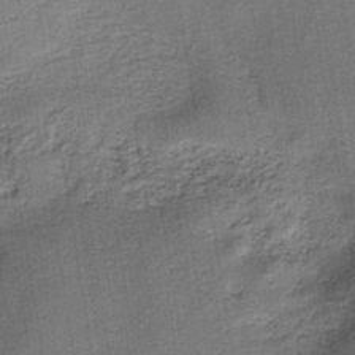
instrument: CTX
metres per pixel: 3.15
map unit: HNb
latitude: -39.8611
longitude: 50.4818
